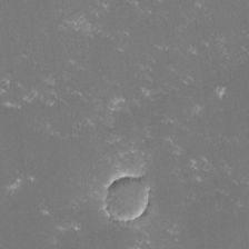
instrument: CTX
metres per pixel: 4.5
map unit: lHvf
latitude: -14.0094
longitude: -102.0255
